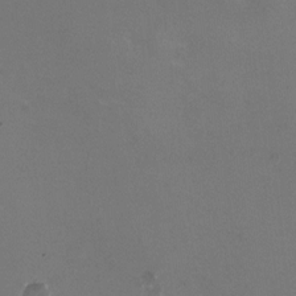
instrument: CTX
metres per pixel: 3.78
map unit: HNhu
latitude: -0.3496
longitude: -2.5168
